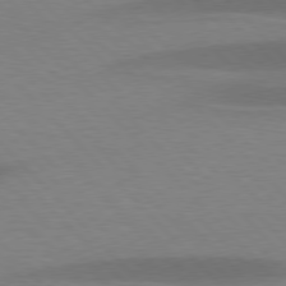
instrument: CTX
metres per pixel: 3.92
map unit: lApd
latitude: 77.5560
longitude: -59.2348
